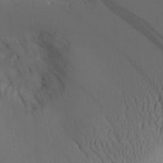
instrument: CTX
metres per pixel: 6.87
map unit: Aa
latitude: 30.4412
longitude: -141.0647
